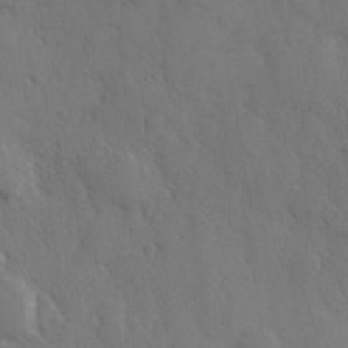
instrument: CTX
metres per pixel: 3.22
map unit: Hve
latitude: 26.9892
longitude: 150.3495
